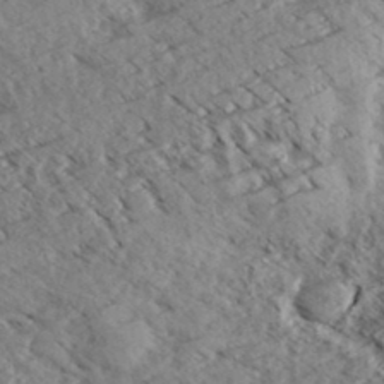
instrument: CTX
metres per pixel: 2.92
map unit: eHh
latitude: 35.5182
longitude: -139.7261
